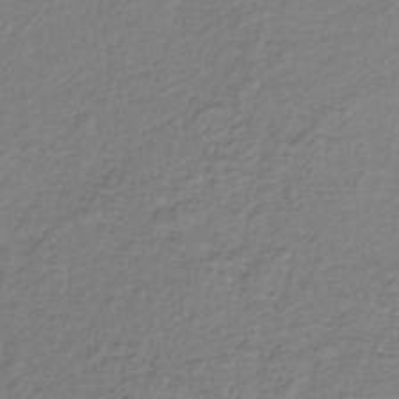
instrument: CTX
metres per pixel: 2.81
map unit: lHb
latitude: -35.5777
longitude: 66.8030
